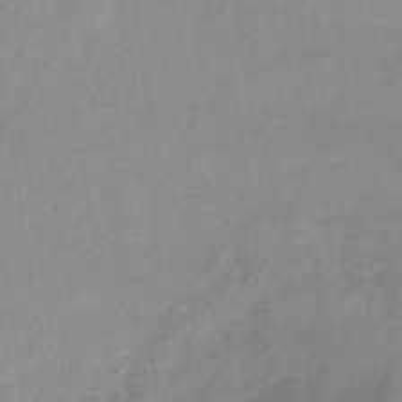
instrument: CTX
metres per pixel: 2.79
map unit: eHb
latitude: -33.4266
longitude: 71.1242
